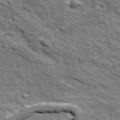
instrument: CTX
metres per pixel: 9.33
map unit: Ave
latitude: 18.4223
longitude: -134.0255
